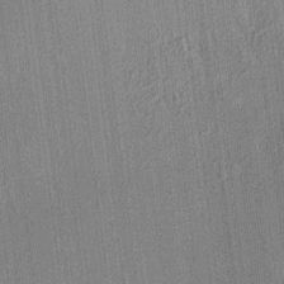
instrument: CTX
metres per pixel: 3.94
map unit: HNhu
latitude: 7.8394
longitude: 13.9556
